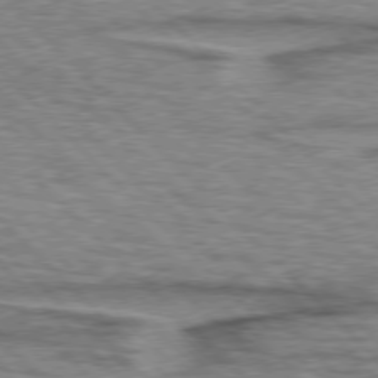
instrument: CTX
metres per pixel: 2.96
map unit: lApd
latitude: 76.7624
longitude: -78.1389
